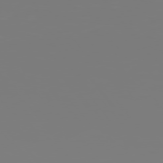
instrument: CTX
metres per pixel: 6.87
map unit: Hpe
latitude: 75.7072
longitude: -142.4601
